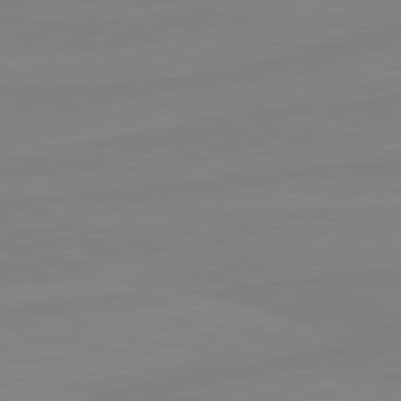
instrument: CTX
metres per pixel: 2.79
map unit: lApd
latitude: 81.1970
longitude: -177.8016
